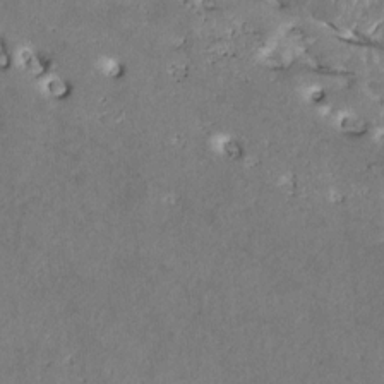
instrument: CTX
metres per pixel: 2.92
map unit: Htu
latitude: 2.5923
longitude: 143.7288
